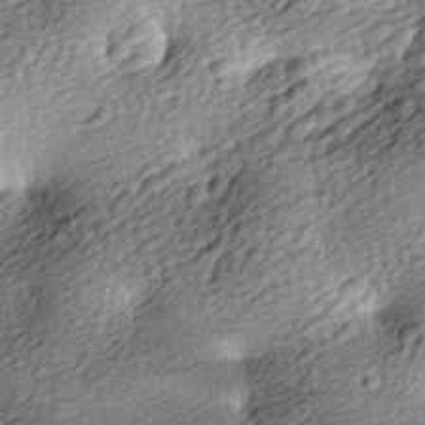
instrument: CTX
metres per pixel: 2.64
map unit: lAa
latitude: -9.8233
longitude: -125.2914
